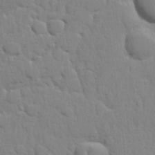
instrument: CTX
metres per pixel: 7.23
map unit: lHvf
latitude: 21.9528
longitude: 141.4076
